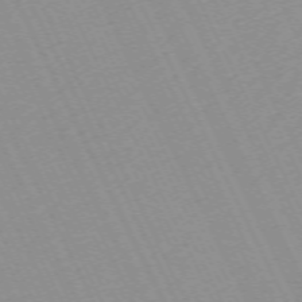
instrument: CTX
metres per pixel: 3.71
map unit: Hpe
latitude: -70.4629
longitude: 15.5588
